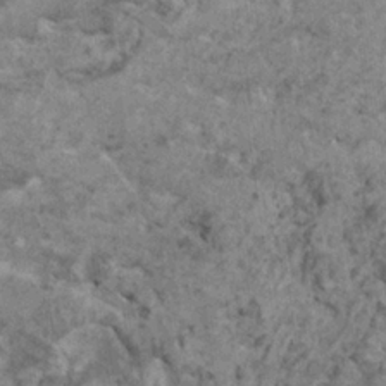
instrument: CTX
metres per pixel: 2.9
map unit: HNhu
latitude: 0.4979
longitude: 4.5196
